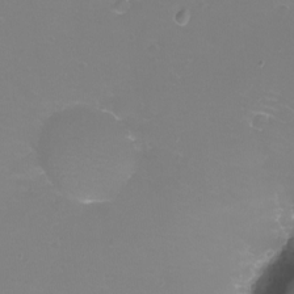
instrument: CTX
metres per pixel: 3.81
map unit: eHh
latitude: -12.4062
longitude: -60.3656
